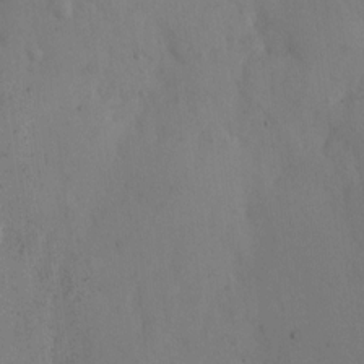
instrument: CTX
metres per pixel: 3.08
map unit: Hto
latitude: 11.3293
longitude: -61.6127
